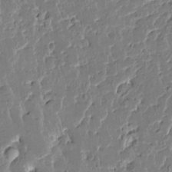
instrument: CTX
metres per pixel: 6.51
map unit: HNhu
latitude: 6.8947
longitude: -5.7261
